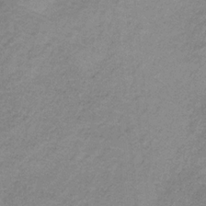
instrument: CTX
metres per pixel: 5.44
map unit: HNb
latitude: -32.6330
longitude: 58.9730
